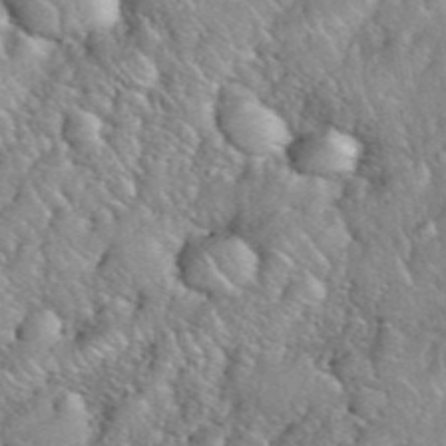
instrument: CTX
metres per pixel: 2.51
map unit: eHh
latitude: 39.5560
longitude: -58.9703
